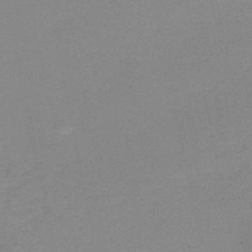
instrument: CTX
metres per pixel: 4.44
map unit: HNb
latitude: -51.1620
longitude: -52.4979
